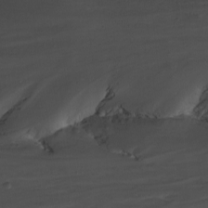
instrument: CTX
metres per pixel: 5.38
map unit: Nhu
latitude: -8.7085
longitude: -65.6505
